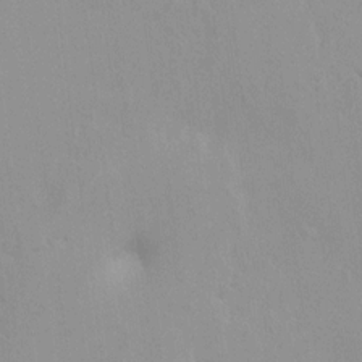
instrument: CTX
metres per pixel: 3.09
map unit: HNhu
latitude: 6.9136
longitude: -1.5560
